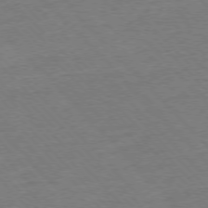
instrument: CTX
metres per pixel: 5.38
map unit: Ap
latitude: -77.2565
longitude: -95.1592
